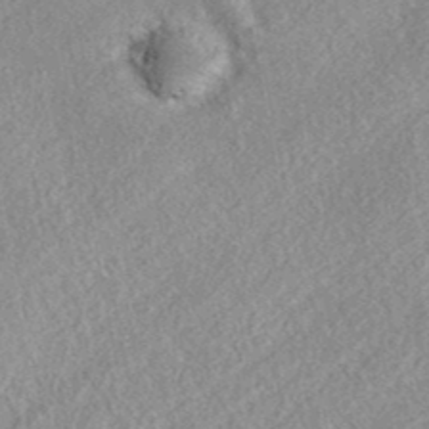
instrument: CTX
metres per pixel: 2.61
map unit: eAb
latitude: 37.4805
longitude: 112.6897
